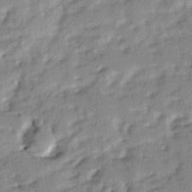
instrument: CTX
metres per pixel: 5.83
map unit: Ave
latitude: 2.1766
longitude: -110.3467
